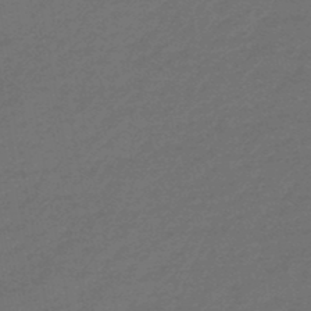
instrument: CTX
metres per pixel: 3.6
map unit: eHb
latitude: -47.7477
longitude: 82.5574
